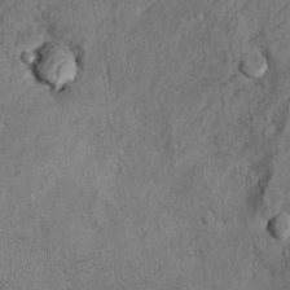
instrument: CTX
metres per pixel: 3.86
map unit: Hto
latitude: 9.1781
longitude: -36.1767
